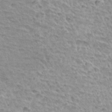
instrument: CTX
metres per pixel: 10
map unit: Hto
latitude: 33.5749
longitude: -40.4223
